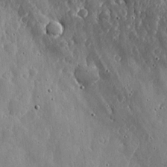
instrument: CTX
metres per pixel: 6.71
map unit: lHvf
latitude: 20.2334
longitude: -114.8946
